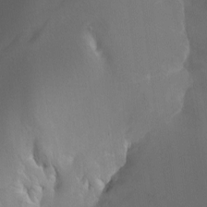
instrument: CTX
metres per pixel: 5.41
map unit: Nhu
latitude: -10.9542
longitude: -40.6301
